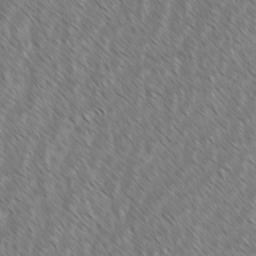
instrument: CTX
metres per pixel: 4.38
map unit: lAvf
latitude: -1.9745
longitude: -114.0444
